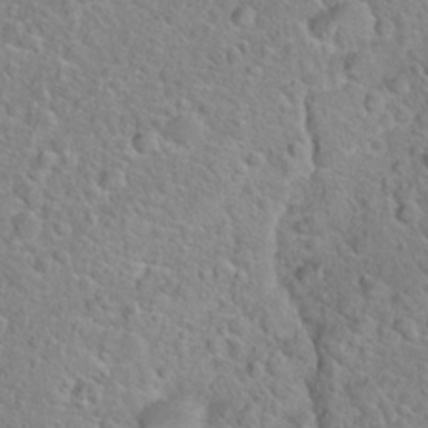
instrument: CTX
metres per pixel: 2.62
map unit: Hto
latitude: 22.5357
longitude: -46.7058
